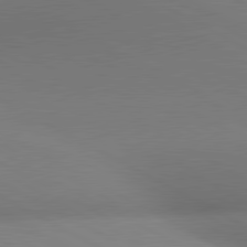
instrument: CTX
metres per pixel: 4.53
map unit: lApd
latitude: 80.9325
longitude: 135.6344
